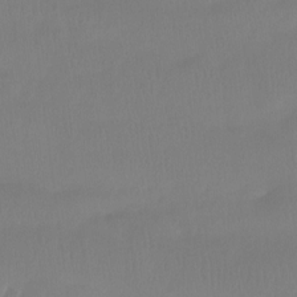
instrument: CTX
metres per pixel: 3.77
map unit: Htu
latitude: -14.8975
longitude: -46.2334
